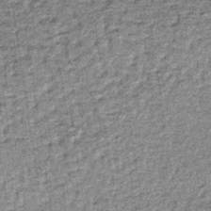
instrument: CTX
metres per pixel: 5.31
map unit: lHb
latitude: -36.8786
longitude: 65.4455
